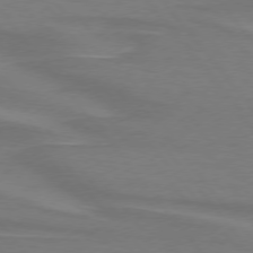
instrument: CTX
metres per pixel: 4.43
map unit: lApd
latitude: 75.0836
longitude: -80.4223
